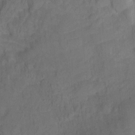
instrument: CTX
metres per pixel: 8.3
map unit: Ht
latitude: 0.7246
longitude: -34.5545
